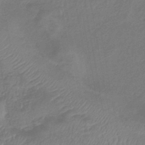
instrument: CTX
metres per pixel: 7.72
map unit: lHb
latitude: -41.1998
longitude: 77.7856
